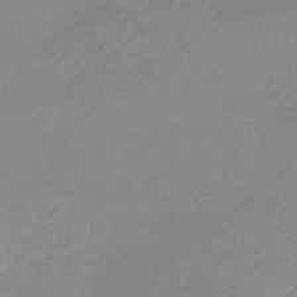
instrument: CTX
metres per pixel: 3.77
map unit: HNb
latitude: -33.4644
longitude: 64.1228
